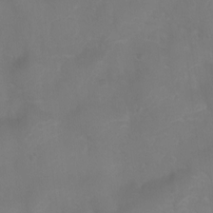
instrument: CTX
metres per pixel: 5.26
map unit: Ht
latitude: 1.3103
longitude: -21.1214
